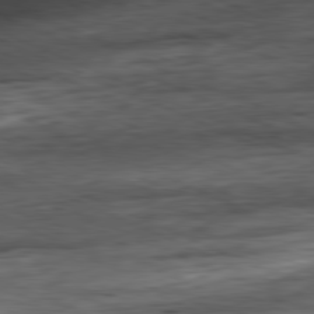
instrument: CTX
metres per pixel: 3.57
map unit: Ap
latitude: -81.3888
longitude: -86.8380
